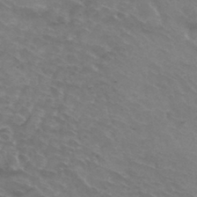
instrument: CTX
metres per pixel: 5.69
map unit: Hto
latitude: 33.1781
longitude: -43.5560
